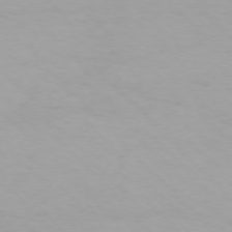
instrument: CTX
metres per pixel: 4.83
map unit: Ap
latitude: -75.5399
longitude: -68.6491
